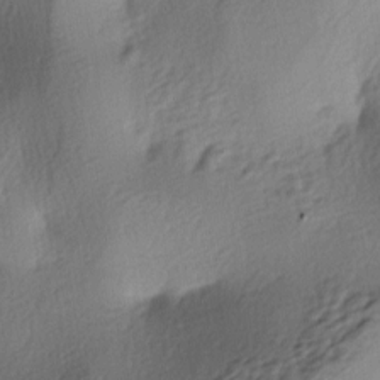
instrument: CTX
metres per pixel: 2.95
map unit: lAa
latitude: -4.1794
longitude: -123.8772
